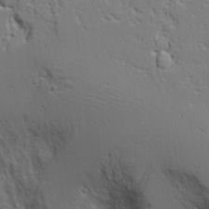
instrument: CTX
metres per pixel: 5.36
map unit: Aa
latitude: 19.3859
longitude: -125.8583
